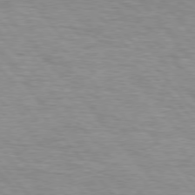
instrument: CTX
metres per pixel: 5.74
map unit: lApd
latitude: 76.2522
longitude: -86.7057
